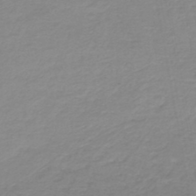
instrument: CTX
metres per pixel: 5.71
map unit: lHb
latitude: -45.4077
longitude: 62.7463
